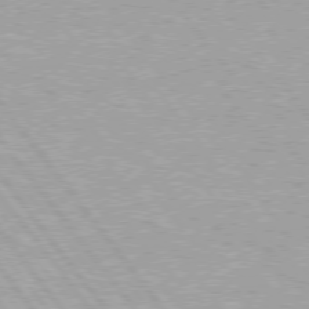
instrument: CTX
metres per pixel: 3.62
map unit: Hpe
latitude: 76.0633
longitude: -156.3278
